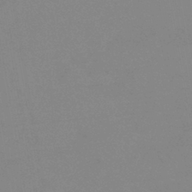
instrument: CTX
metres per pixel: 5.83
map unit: eHb
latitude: -40.1795
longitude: 77.1809
